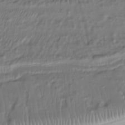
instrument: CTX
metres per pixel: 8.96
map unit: Nhu
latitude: -29.2376
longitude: -60.4223
